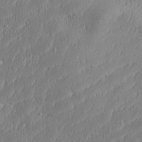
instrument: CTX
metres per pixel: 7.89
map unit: Aa
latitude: 28.2900
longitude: -138.0255
